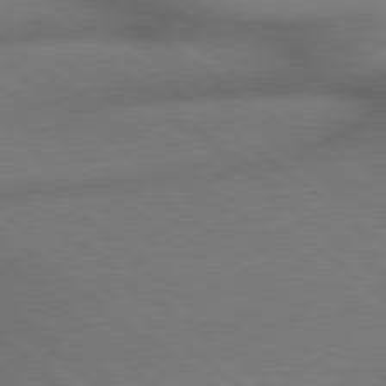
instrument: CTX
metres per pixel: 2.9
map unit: lApd
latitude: 79.2726
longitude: -167.5182
